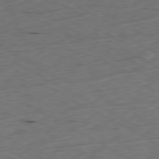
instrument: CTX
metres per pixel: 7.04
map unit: Ap
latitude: -80.4818
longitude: -70.7435
